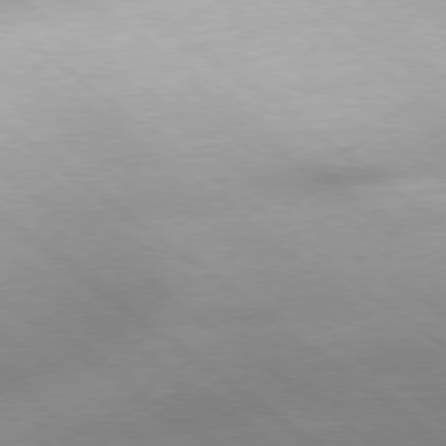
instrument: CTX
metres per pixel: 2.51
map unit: Hpe
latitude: -79.1998
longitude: 11.2187
